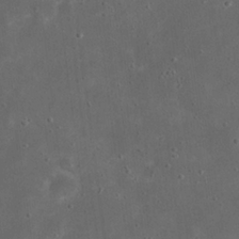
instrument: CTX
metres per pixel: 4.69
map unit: eHh
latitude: 23.5371
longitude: -67.1592
